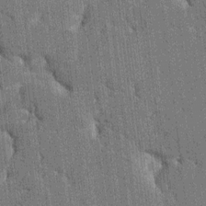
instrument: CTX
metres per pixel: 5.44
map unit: HNhu
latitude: 6.3089
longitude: -5.8961
